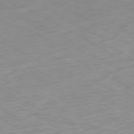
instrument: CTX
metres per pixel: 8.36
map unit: Ap
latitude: -79.1998
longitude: -68.9892
